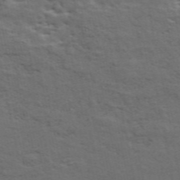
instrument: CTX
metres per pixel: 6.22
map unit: ANa
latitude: 49.3293
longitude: -79.8017
